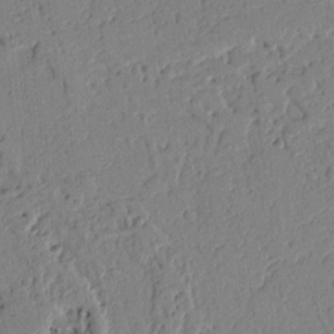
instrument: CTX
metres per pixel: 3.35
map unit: Ht
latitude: 9.9339
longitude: -78.5546
